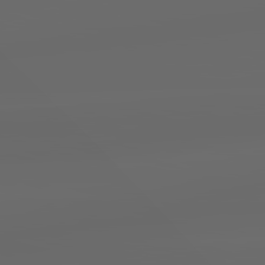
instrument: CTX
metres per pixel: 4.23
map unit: lApd
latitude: 83.5182
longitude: -127.6127
